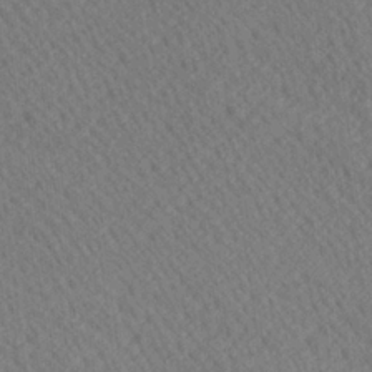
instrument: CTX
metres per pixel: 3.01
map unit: Ave
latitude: 20.4601
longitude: -139.2726
